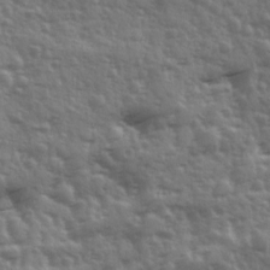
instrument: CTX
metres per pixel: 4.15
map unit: Ave
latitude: 12.1578
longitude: -103.5182
